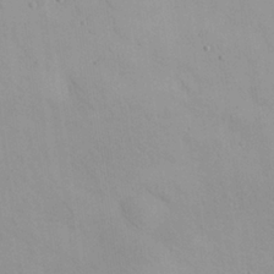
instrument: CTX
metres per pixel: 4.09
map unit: eHh
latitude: 26.2712
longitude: -65.8205
